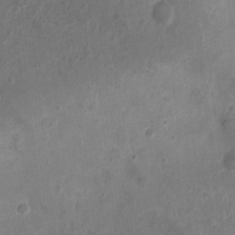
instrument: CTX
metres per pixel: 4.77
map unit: Nhu
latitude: 4.2522
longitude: -18.2333
